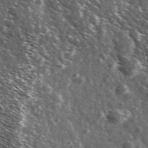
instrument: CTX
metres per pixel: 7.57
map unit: Ave
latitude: 37.3293
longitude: -108.5734
